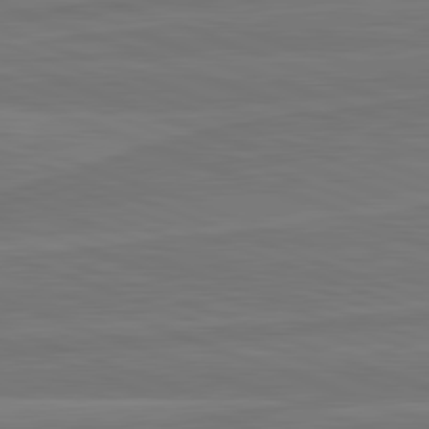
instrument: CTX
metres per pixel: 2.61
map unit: lApd
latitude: 82.2144
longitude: -175.7639
